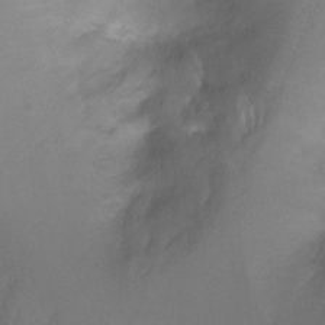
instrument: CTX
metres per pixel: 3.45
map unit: Hto
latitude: -2.5762
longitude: -34.1955
